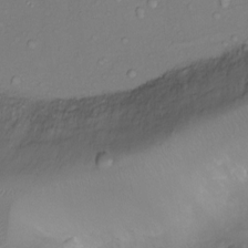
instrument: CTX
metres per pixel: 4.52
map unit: Ht
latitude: -10.6141
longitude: -23.1970
